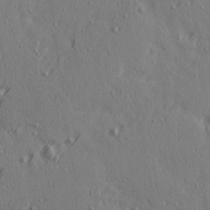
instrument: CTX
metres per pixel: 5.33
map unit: Ave
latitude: 14.4790
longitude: -105.9528
